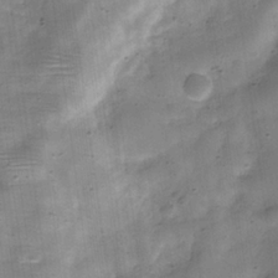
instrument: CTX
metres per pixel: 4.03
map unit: Hve
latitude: -31.6344
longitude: 92.5763
